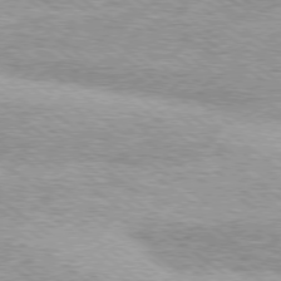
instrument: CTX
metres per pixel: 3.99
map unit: Ap
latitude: -79.1431
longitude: -82.2333
